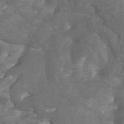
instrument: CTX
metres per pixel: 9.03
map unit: Htu
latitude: -6.9541
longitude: -48.7435
